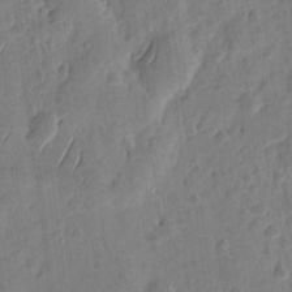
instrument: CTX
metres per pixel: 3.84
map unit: eHh
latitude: 8.8002
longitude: -74.1767
